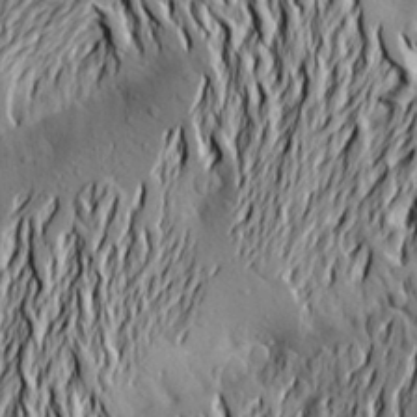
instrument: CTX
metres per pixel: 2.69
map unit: Aa
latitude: 21.2159
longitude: -150.1955
